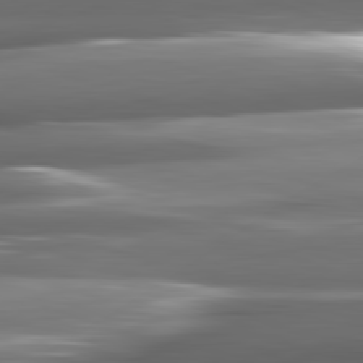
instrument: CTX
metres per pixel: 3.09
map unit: lApd
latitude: 82.0633
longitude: -140.8002
